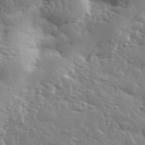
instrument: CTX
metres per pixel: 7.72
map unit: lHvf
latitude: 33.9150
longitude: -82.0255
